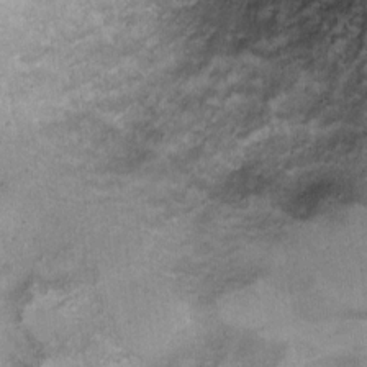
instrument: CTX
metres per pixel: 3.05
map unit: Ht
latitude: 5.0080
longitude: -37.4049
